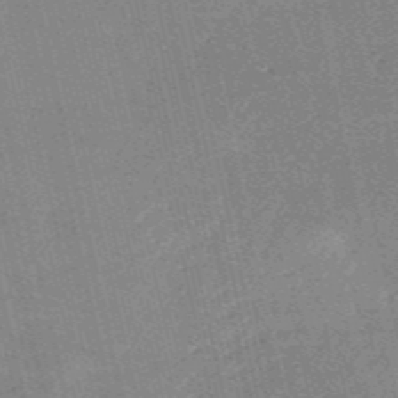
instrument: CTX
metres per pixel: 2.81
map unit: HNb
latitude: -53.9556
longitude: -40.5734
